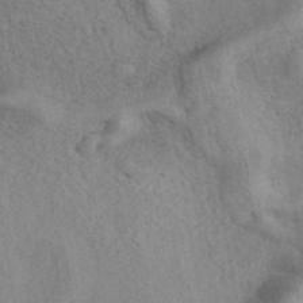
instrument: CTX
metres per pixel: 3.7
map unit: eAb
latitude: 41.9717
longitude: 109.5399
